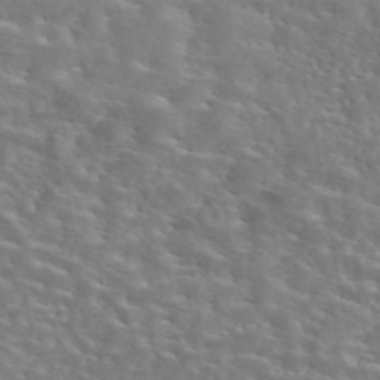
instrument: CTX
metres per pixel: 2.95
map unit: eAb
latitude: 44.9136
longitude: 125.8611
